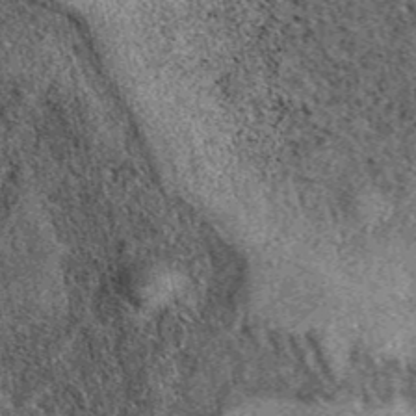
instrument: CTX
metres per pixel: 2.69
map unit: eAb
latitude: 38.9136
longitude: 109.7667
